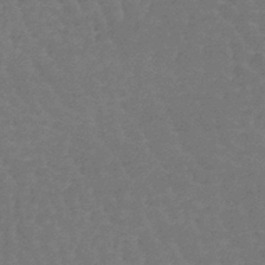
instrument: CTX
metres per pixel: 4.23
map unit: lHb
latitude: -42.8785
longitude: 66.4440
